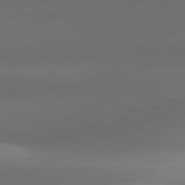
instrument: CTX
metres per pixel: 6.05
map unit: lApd
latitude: 81.7827
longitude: 133.5588
